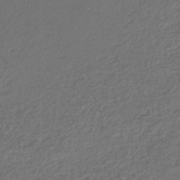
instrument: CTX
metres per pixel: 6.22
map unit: lHb
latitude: -43.6343
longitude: 71.0864
